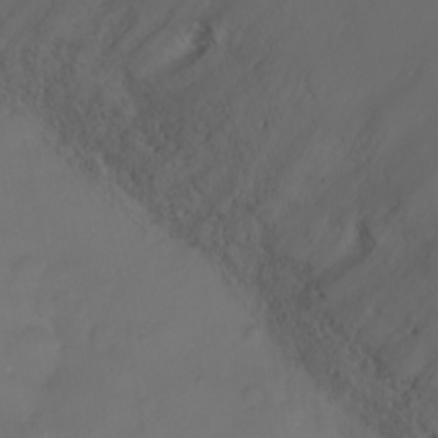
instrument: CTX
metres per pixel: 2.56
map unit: Ht
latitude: 1.3670
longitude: -21.8395
